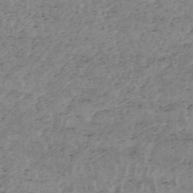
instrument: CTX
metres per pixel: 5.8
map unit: HNhu
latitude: -47.9367
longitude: 31.0297
